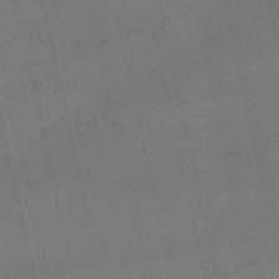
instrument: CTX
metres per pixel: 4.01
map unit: lHb
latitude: -48.5574
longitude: 70.3495
